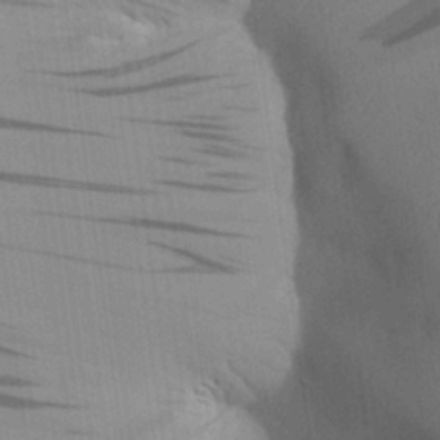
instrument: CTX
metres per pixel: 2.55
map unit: Aa
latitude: 26.7813
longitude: -137.8206
